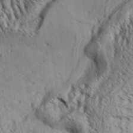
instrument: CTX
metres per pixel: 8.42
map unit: Aa
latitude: 32.8758
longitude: -136.7813
